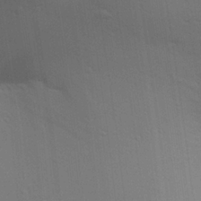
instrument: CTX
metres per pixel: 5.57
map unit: Aa
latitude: 27.8583
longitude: -139.3293
